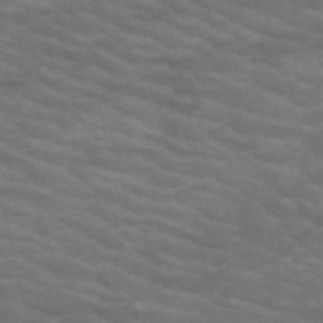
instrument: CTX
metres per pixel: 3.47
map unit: HNb
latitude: -53.4643
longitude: -44.7057
